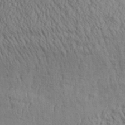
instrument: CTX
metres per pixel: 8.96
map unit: Aa
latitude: 31.3482
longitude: -135.4993
